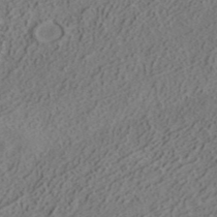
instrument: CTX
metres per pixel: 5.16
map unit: ANa
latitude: 39.2159
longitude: 21.5210
